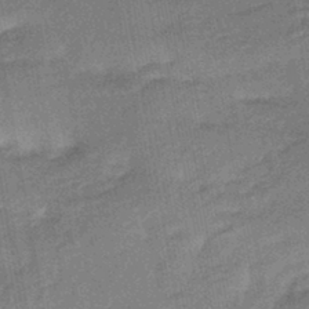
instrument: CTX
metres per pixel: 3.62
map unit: HNhu
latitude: -44.2740
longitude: 91.7667
